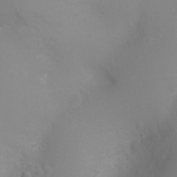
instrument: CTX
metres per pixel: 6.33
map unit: Ht
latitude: -2.9163
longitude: -26.2334
